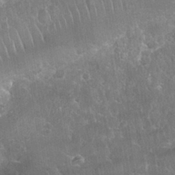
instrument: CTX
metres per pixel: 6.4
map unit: Nhu
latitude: 28.0633
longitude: -63.9528
